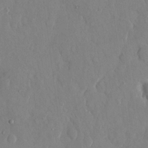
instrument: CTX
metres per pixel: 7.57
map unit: eHh
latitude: 13.1025
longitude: -69.6505
